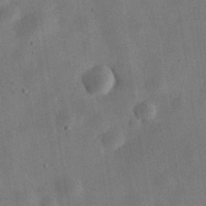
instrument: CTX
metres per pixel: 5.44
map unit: eHh
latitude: 32.7813
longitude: -76.1577
